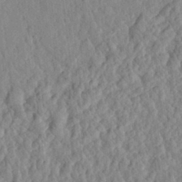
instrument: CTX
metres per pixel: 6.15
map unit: eHh
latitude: 28.0633
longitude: -76.5923
